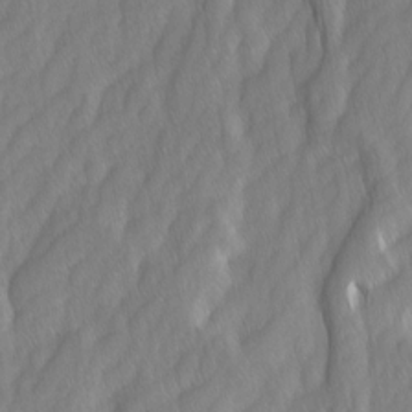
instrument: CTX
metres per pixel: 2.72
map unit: Ave
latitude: -0.8975
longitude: -113.4993
